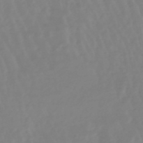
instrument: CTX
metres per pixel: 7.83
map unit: lHb
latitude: -48.9164
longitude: 77.7667
